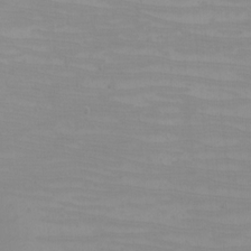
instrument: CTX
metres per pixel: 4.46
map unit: eHh
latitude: -5.6155
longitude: -83.5182
